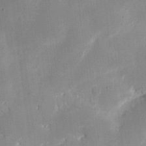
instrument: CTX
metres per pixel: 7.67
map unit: eHh
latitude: 10.5924
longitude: -69.1970
